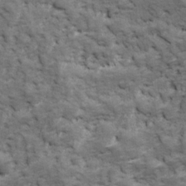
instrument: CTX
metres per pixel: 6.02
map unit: Ave
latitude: 17.5938
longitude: -135.5560
